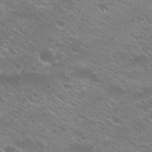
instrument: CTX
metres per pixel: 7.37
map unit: Hto
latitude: 23.6694
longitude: -37.0081
